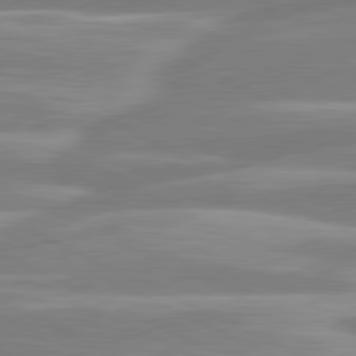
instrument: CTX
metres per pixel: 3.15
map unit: lApd
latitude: 80.8191
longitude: -130.9703
